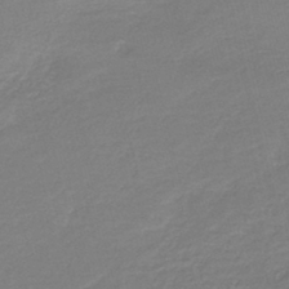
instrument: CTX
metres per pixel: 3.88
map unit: HNb
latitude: -42.3117
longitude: 50.6896
